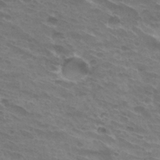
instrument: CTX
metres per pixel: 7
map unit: Hto
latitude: 31.8962
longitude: -41.3859
